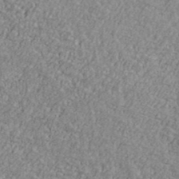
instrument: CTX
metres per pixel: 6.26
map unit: Ave
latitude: 41.2536
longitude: -111.3293
